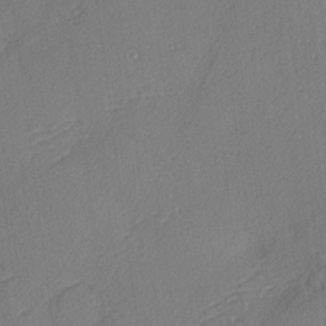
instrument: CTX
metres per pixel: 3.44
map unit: Nhu
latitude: 0.6868
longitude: -77.0269
